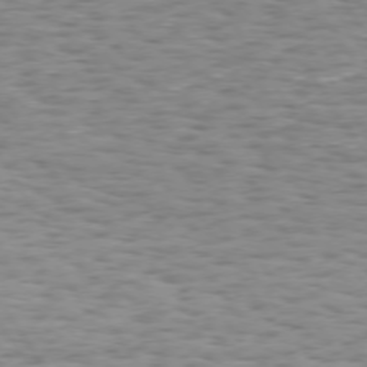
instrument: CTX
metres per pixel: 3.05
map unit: Hpe
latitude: 73.4994
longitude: -132.1200
